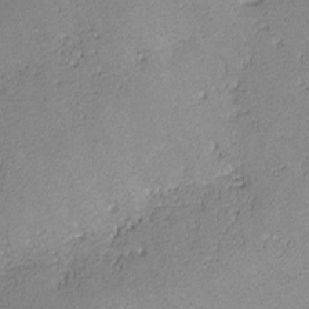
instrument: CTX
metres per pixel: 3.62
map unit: lHvf
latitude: -13.6155
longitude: -103.5182
